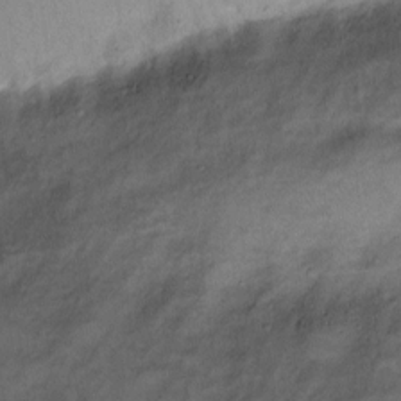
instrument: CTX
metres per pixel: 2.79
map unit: Hto
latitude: 8.6113
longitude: -61.9339
